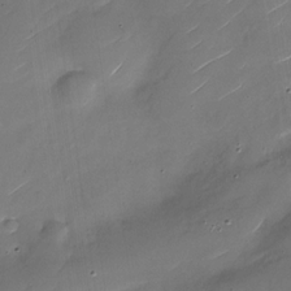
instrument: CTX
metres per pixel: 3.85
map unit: Nhu
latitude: -28.0850
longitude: -73.4049
